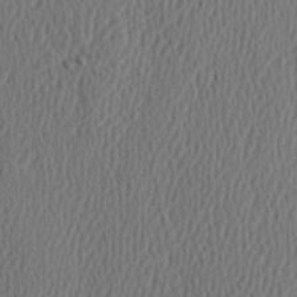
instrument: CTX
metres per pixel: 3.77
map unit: Hve
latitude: 3.0647
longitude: -124.6490
